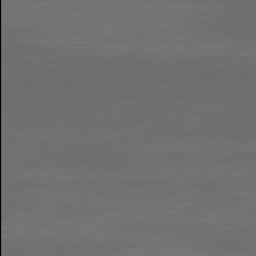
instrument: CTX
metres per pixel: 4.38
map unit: Ap
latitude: -81.5021
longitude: -85.9906
